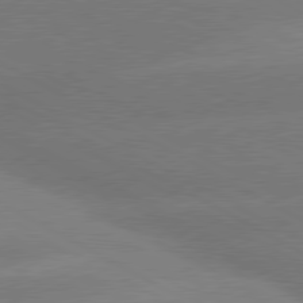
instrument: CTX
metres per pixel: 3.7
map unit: lApd
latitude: 80.1767
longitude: -151.1025
